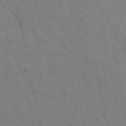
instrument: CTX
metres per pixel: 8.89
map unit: ANa
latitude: 48.4223
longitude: -76.6679
